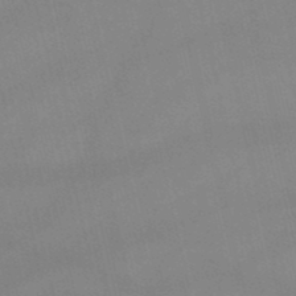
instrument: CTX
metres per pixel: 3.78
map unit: lHb
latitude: -48.5385
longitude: 70.4818
